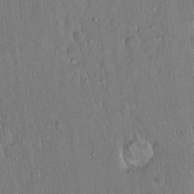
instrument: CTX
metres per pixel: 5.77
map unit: Hto
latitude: 15.4049
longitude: -57.6504
